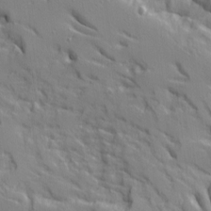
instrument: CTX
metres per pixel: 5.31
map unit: Ave
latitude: 10.4223
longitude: -101.7639
